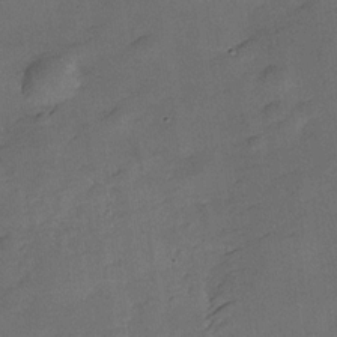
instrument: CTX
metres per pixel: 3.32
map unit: Hve
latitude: -27.7478
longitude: 92.4062
